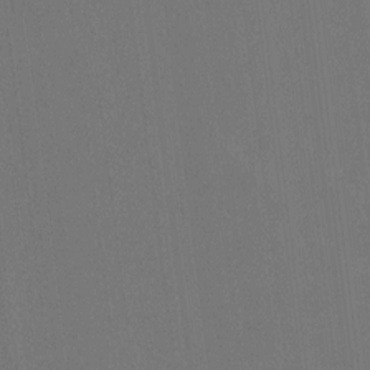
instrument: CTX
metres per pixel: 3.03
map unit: HNhu
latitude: 0.1011
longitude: -5.3859
